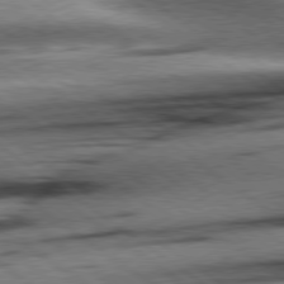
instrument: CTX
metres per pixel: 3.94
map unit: Hpe
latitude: 78.8191
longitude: -155.5560
